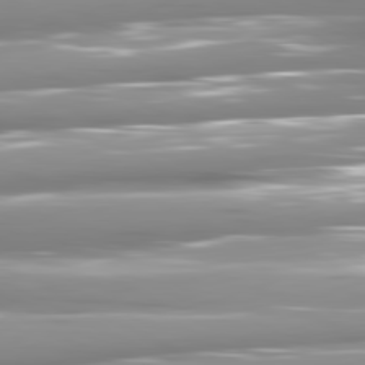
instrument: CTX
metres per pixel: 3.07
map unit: lApd
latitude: 81.1403
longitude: -145.2159
